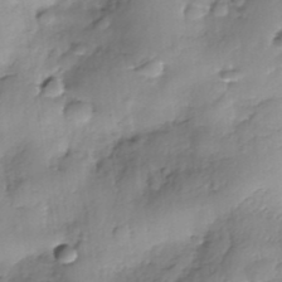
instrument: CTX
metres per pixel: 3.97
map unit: Nhe
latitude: -37.5399
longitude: -148.3467
